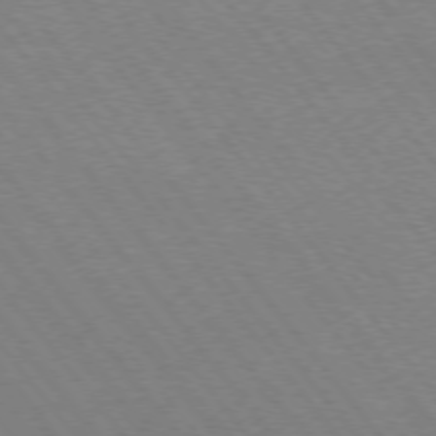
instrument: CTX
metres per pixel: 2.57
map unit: Ap
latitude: -76.0850
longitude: -95.7450
